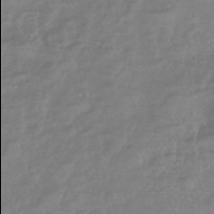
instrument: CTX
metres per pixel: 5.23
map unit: eHb
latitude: -42.2550
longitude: 82.0094
